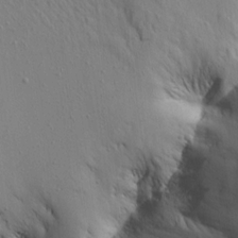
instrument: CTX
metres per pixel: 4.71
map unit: Aa
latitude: 15.3671
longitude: -140.9324
